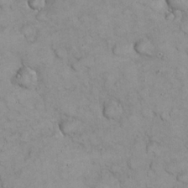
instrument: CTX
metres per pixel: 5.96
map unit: eHh
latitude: 21.4616
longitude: -58.8947
